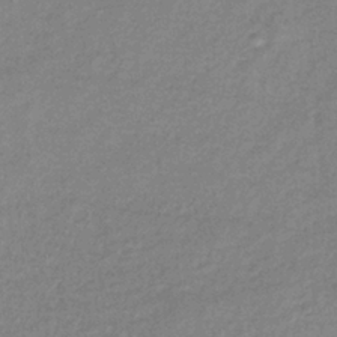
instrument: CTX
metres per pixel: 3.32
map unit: eHb
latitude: -38.1417
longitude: 78.4440
